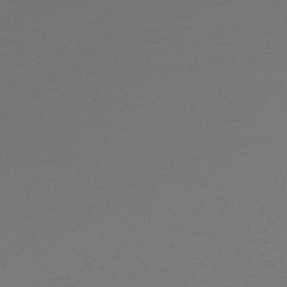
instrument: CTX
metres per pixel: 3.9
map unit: lHb
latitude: -47.1998
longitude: 60.2928
